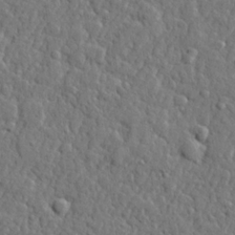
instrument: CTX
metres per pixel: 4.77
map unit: lHvf
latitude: 22.8380
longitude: 143.1053
